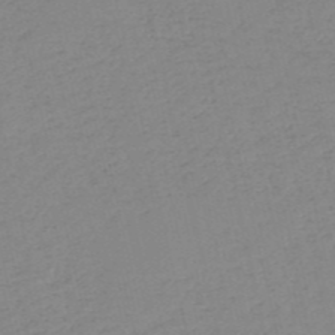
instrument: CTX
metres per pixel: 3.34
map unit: HNb
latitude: -54.0283
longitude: -38.9514
